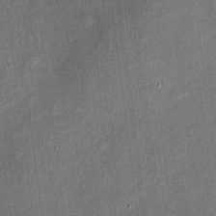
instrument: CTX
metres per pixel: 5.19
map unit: eHh
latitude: 4.2900
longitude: -74.1767
